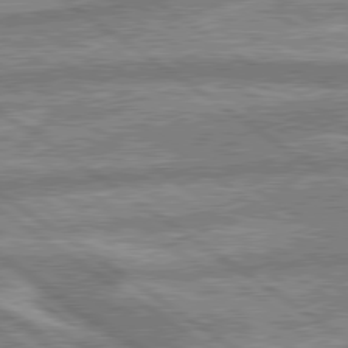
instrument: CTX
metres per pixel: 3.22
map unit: lApd
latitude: 79.7450
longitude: -169.1025
